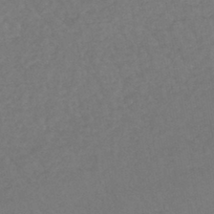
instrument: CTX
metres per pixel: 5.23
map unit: lHb
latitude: -43.2375
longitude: 73.5588
